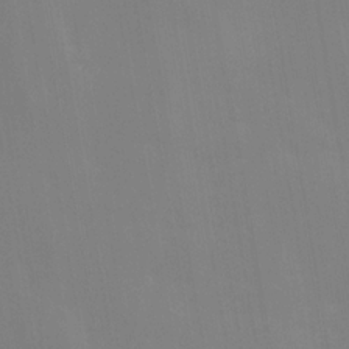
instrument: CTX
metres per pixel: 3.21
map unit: Ave
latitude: 13.2915
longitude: -104.5735
